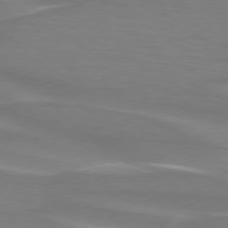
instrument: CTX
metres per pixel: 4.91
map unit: lApd
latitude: 74.9514
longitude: -80.1578
